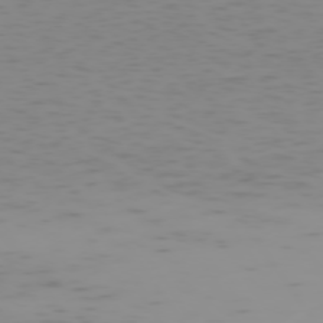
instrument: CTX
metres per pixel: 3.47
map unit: Hpe
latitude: -74.4062
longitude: 7.3320
